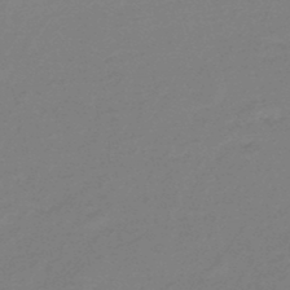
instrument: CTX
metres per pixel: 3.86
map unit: eHb
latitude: -46.8219
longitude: 86.7274
